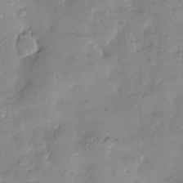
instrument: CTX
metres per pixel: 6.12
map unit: Htu
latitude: -9.0675
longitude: 176.6330
